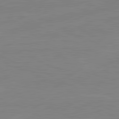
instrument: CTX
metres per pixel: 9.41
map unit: lApd
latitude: 81.2726
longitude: -176.2900
